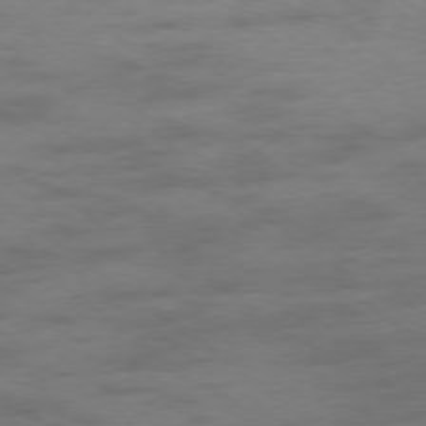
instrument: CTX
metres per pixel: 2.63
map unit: Hpe
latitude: -78.9730
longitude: -19.2348
